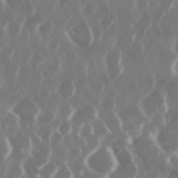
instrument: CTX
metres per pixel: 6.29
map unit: Nhu
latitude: 29.8205
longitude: -60.8191
